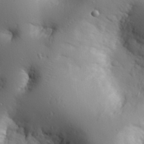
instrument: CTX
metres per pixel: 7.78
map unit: eHh
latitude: 26.5924
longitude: -75.1970
